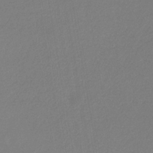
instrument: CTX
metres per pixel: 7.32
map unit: eHb
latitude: -31.1809
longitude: 66.7841
